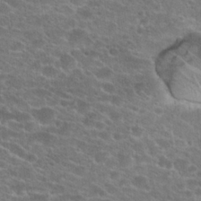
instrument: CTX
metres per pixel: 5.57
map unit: Hto
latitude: 23.8961
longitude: -44.5168
